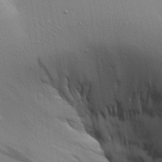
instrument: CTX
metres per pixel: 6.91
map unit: Aa
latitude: 21.8395
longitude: -142.3278
